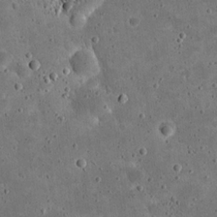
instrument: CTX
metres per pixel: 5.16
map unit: eHh
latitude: 21.0837
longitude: -65.1970
